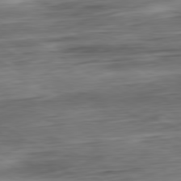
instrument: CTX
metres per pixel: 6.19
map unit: Ap
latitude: -80.8030
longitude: -68.3090
